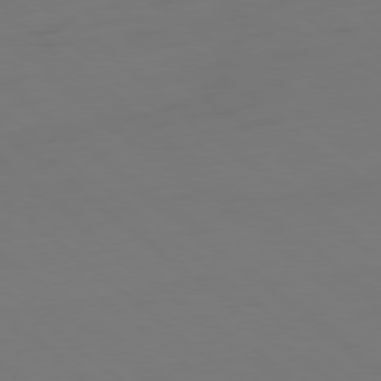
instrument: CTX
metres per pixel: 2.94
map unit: Ap
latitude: -79.5966
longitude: -61.3481
